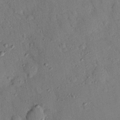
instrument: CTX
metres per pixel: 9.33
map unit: eHh
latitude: 25.9906
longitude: -77.0836
